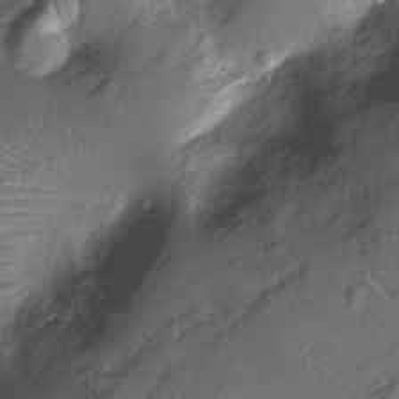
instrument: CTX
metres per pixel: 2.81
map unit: Nhu
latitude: -12.1417
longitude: -23.3293
